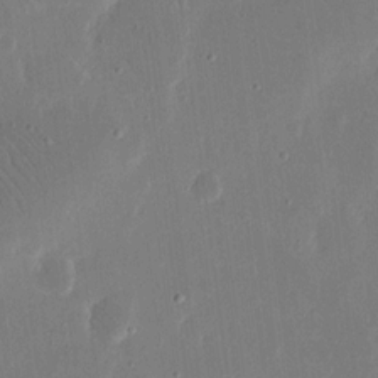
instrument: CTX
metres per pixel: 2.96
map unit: eHh
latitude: 15.5749
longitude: -70.2333
